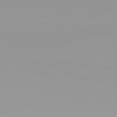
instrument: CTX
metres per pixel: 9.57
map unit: Hpe
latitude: 78.1578
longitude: -144.2333
